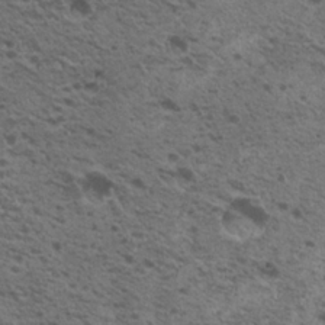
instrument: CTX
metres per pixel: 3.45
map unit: Nhu
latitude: 19.5371
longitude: -31.2726
